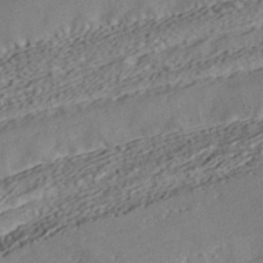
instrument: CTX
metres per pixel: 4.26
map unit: ANa
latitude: 41.1025
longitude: 54.8597
